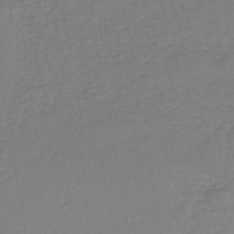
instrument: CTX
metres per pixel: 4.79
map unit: eHh
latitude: -44.8030
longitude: -29.3104
